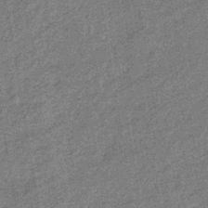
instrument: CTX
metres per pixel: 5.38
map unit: eHb
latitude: -39.8423
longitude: 79.5966
